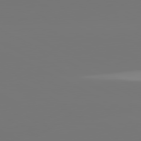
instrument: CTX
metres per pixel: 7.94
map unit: lApd
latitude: 81.0836
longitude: -148.0822
